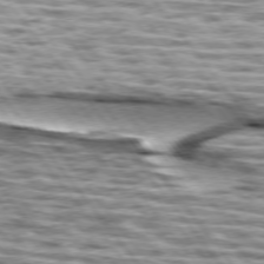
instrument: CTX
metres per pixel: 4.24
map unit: lApd
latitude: 75.0458
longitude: -56.8757
